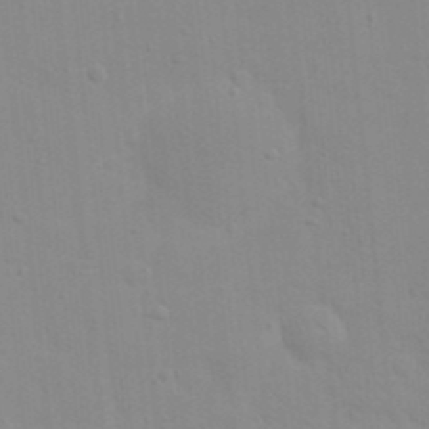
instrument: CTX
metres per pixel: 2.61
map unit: eHh
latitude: 20.9136
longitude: -64.2522
